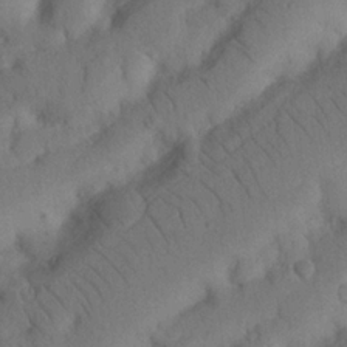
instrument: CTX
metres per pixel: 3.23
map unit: Nhu
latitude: 21.5560
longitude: -74.4412
